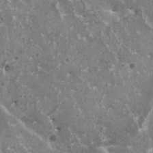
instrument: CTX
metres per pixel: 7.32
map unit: HNhu
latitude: 2.3278
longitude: 5.7099
